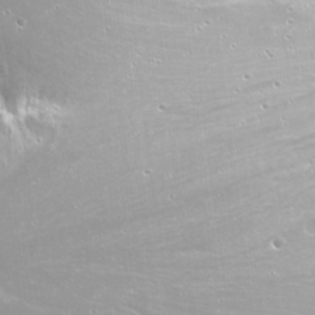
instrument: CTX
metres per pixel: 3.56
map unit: Nhu
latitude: -6.2928
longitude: -47.5938
